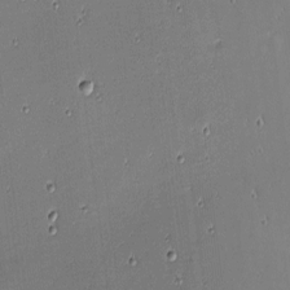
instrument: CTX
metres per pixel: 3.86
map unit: eHh
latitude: -3.1053
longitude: -81.5560
